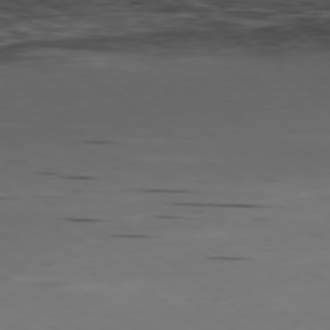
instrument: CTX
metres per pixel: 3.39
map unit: Ap
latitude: -79.3509
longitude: -63.0837
